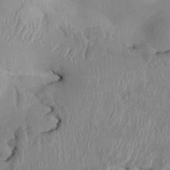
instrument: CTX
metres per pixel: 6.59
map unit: HNhu
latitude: 4.3089
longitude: -6.2334
